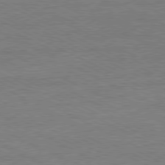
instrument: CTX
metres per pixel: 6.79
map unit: Ap
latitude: -81.3510
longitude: -86.0444
